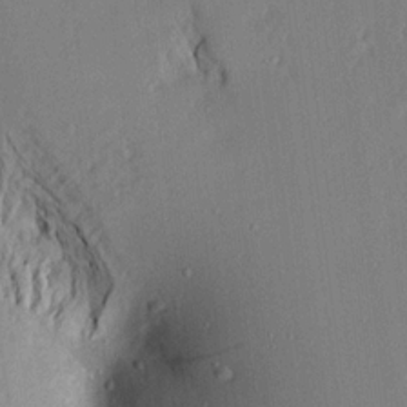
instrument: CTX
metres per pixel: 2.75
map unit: Aa
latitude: 17.2537
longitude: -148.7246
